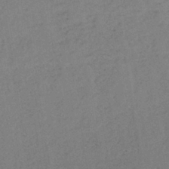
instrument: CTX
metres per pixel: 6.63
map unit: lHb
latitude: -38.6708
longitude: 71.5399
